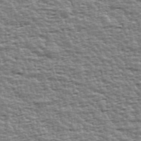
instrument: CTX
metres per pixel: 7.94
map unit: Ave
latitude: 42.7057
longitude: -112.9514
